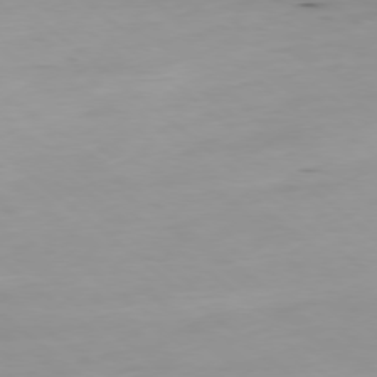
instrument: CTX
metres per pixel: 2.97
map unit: Ap
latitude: -78.6707
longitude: -63.9150
